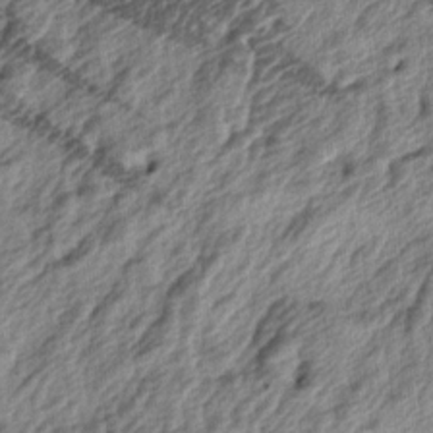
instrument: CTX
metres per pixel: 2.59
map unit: lAa
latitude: -5.1998
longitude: -124.0633
